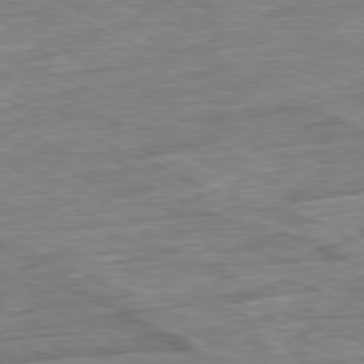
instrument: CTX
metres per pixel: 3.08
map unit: Ap
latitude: -80.9353
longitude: -90.5168
